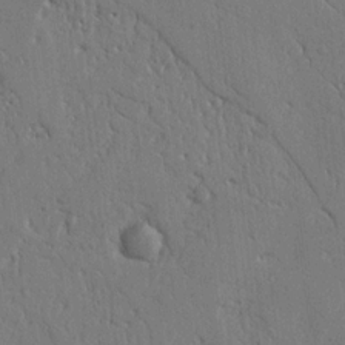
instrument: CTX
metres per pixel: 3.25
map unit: Nhu
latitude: 15.0837
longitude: -78.8947
